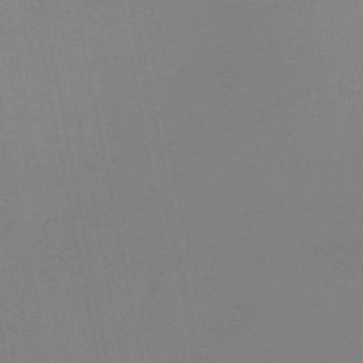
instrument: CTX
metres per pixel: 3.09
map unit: lHb
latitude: -45.3321
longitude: 67.0675
